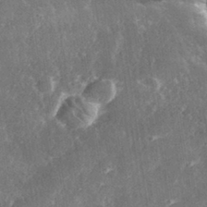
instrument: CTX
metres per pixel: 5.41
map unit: lHvf
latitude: 32.0633
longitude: -91.5371
